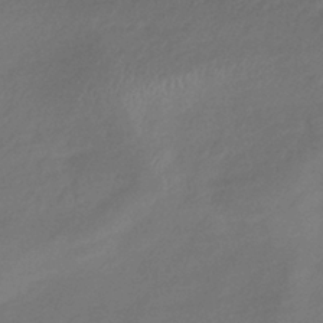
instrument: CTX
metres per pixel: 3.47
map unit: lHb
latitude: -39.3321
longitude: 74.8219
